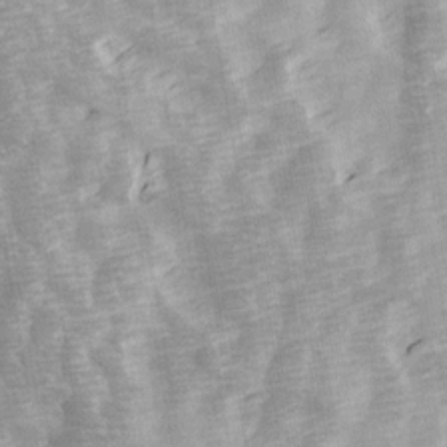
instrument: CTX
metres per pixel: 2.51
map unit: Ave
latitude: 13.8395
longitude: -104.1578
